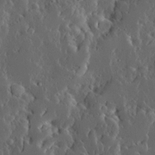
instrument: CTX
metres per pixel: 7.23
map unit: Ave
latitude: 13.8395
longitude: -136.2712
